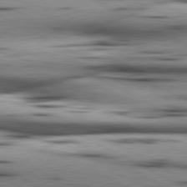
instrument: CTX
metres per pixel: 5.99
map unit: lApd
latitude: 80.6490
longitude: 156.4629
